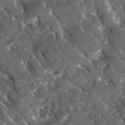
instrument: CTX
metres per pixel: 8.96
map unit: Ave
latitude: 15.9339
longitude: -131.4238
